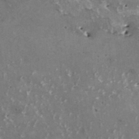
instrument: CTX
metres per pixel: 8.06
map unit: HNhu
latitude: 1.7638
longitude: 5.8989
